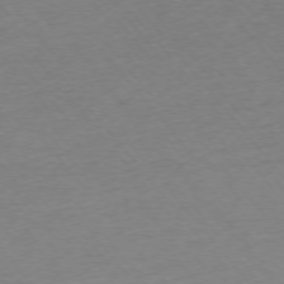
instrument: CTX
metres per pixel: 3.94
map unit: Ap
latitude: -75.8045
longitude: -94.9325
